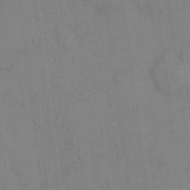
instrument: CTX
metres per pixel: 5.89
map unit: eHh
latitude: 13.5182
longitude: -62.2901
